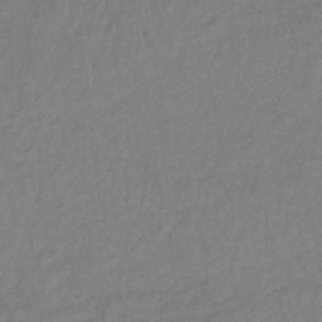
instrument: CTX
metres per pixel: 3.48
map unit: lHb
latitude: -38.5952
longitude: 70.5952
